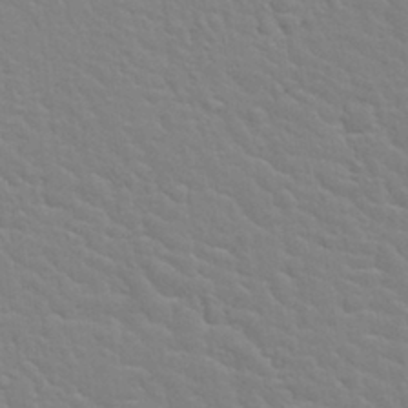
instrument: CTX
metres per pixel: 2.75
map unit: Nhu
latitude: 28.4034
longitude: -54.4223
